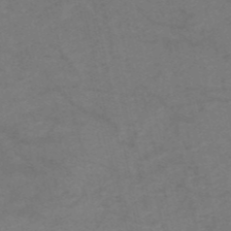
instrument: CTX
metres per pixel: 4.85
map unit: HNb
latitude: -53.5777
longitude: -47.9906
